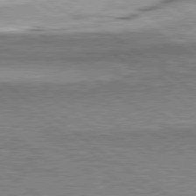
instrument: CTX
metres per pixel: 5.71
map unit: lApd
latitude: 79.5749
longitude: -140.8946
